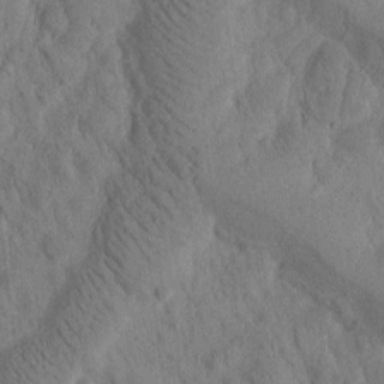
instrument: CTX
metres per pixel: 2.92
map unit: Htu
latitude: -2.8030
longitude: 172.6896
